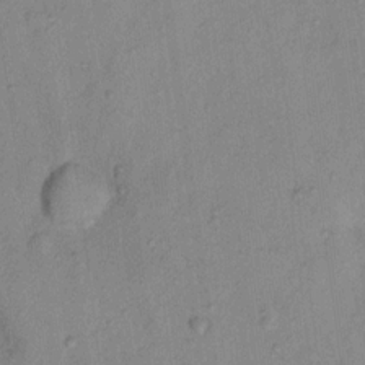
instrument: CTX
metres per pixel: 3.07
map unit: Ht
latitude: 13.1214
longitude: -40.2711
